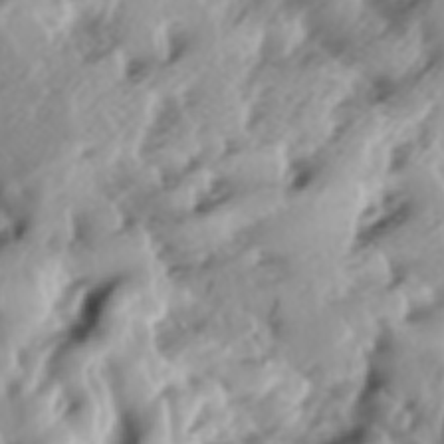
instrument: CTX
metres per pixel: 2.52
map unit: lAa
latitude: -6.3117
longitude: -124.1011
